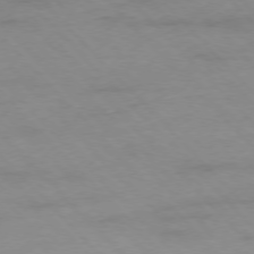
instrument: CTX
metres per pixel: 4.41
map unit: Ap
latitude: -76.7463
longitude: -80.3467
